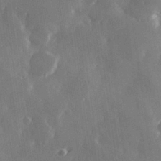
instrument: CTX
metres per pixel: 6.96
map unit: Hve
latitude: 28.4979
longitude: 149.1243
